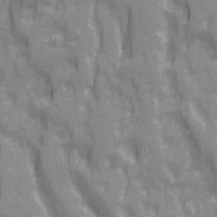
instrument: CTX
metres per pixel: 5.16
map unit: Ave
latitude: 20.4412
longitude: -132.5546
